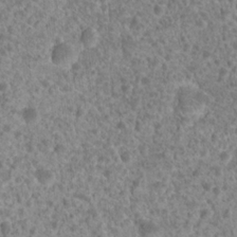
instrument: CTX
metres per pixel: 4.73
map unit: Hto
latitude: 18.8758
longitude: -40.9324
